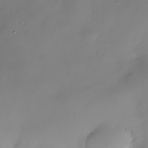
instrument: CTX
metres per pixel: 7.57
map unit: Nhe
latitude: -36.7274
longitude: -113.4237
